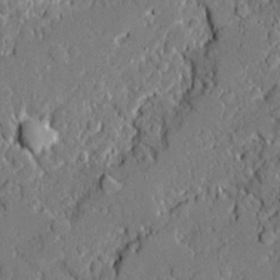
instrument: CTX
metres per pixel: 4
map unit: Ave
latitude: 19.4993
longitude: -128.0444
